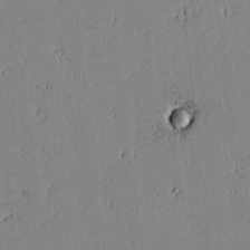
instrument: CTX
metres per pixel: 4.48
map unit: lAvf
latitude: -1.5588
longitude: -106.4034
